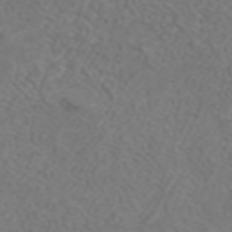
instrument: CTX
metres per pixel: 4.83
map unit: ANa
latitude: 42.1578
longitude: 34.4629
